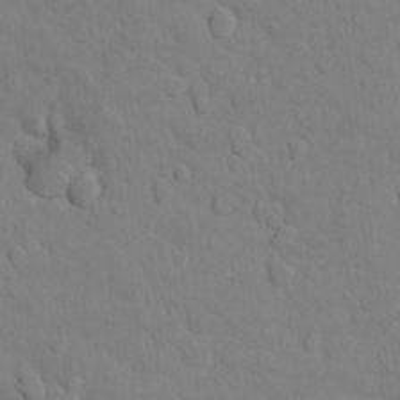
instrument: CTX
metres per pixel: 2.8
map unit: Ht
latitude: 11.6883
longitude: -33.5371
